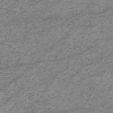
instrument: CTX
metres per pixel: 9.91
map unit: HNhu
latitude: -46.8408
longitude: 28.5952
